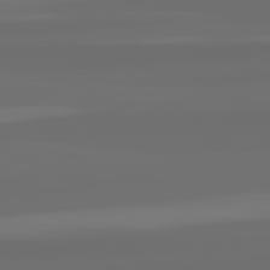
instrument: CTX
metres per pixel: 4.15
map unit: lApd
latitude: 82.8569
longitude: 163.0486
